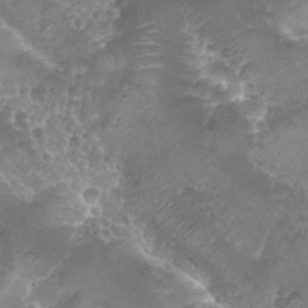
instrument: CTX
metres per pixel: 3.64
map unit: Nhu
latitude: 27.8961
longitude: -55.0647
